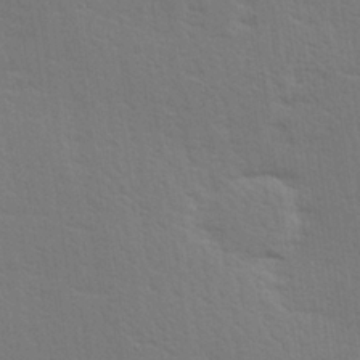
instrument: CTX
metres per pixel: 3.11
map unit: Hve
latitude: 26.3656
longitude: -94.1200
